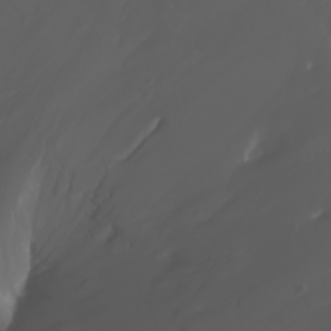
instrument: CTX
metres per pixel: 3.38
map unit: Htu
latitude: -5.1809
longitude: -89.4616
